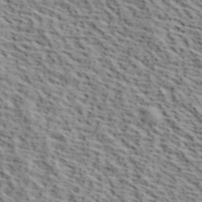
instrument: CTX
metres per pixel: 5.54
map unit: lHvf
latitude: 39.9150
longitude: -86.7813
